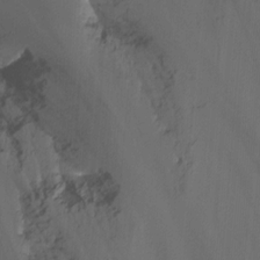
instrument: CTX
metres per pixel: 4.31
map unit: Nhu
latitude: -13.9367
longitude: -56.8191
